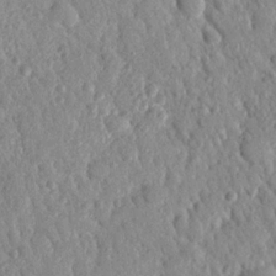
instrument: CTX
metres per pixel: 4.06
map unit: Nhu
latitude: 21.5749
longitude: -77.8583
